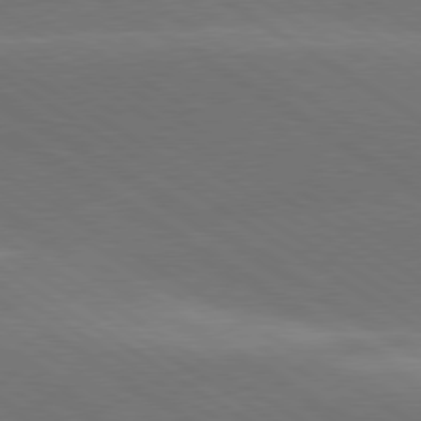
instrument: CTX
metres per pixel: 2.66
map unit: lApd
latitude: 78.7624
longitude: -51.6127
